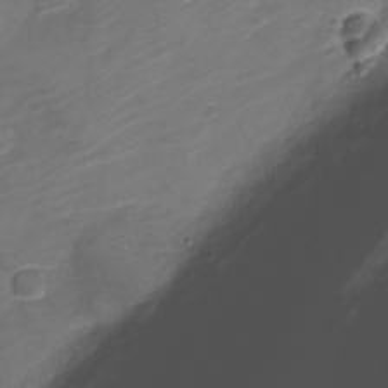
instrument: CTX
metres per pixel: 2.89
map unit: Nve
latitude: -20.9730
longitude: 107.0109
